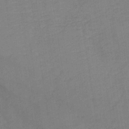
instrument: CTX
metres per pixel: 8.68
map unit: lHb
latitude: -35.2943
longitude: 66.9353
